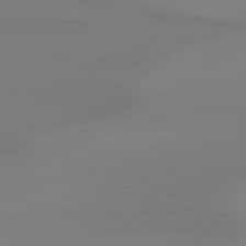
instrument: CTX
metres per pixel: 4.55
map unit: Hpe
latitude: 78.7435
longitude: -131.3293
